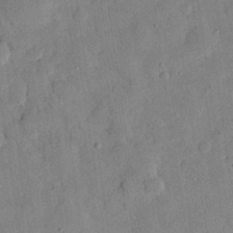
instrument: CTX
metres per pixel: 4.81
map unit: eHh
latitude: 26.8758
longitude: -76.0822
